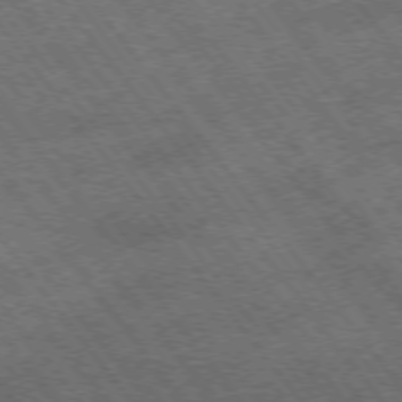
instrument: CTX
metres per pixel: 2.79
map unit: Hpe
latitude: -75.5777
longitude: -18.8947
